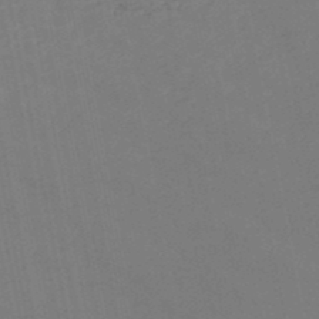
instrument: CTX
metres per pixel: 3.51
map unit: HNb
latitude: -48.2740
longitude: 58.4440
